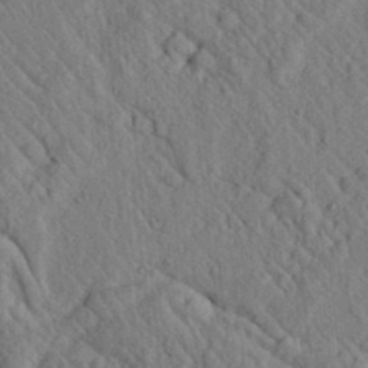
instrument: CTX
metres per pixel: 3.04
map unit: lAvf
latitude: 7.0836
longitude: 160.1984
